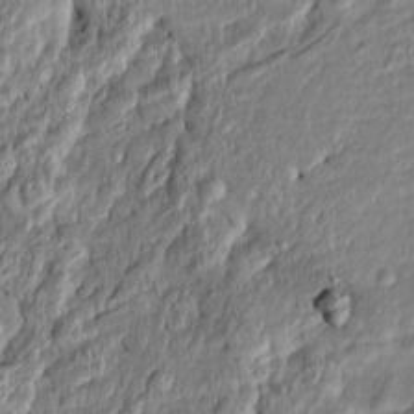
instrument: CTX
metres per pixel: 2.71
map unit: Htu
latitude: -5.8989
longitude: 156.5385
